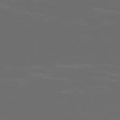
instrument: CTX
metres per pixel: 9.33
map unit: Ap
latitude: -79.1998
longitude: -103.3104
